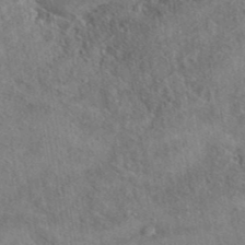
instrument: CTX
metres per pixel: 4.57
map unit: eAb
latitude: 40.0255
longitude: 107.8423
